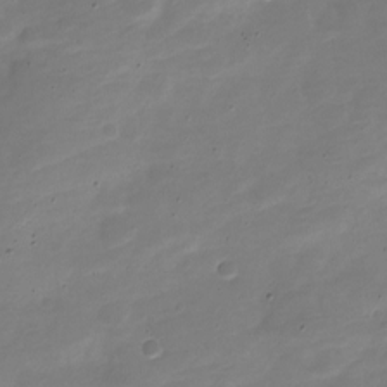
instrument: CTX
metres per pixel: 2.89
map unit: Nve
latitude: -21.8611
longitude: 105.4832
